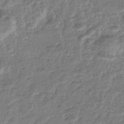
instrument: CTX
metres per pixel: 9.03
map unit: eHb
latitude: -36.1227
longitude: 77.0675
